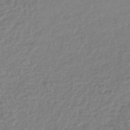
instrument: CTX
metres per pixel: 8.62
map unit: lHb
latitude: -41.9178
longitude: 68.5762
